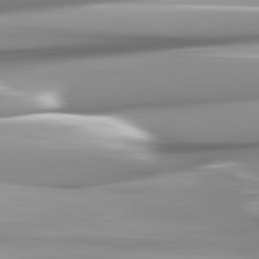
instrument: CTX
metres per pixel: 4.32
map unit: lApd
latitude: 82.4978
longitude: -143.0459
